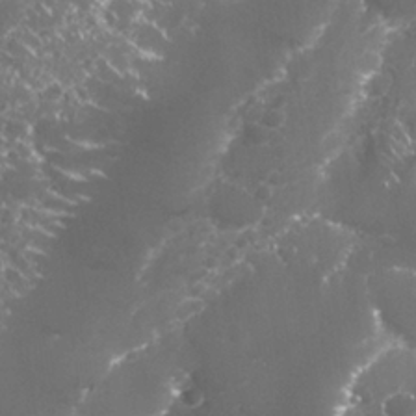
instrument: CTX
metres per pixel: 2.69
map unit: Nhu
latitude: 26.7813
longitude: -60.8191
